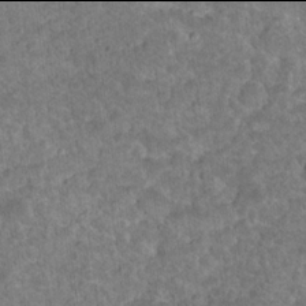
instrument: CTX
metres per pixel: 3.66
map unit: Nhu
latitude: 17.9906
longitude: -31.5560
